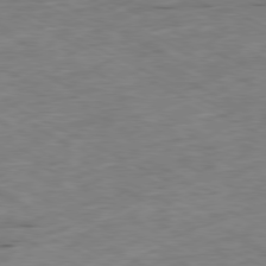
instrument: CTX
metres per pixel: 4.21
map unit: Ap
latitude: -79.7099
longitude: -68.1200
